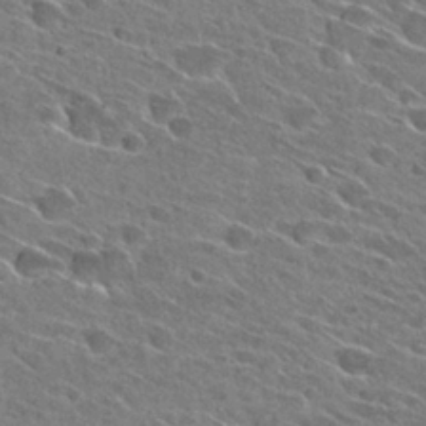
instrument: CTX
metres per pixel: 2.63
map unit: Hto
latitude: 27.4615
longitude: -43.1025
